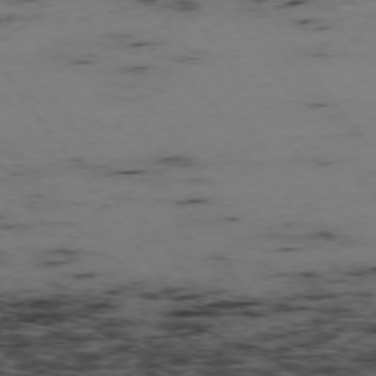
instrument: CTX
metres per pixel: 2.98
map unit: Hpe
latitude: -74.4062
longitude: 3.2564
